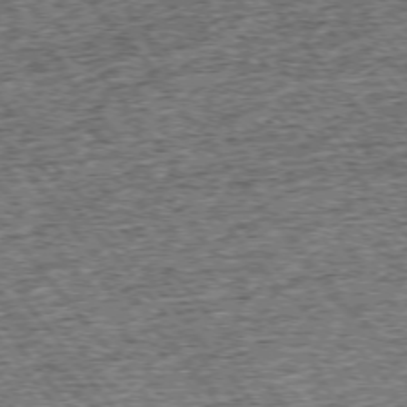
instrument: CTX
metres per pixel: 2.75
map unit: Ap
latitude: -75.1998
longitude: -91.6505
